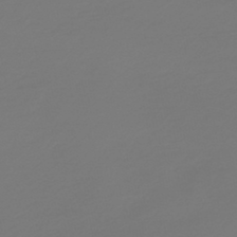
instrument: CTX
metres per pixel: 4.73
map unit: HNb
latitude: -46.8975
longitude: 55.0676
